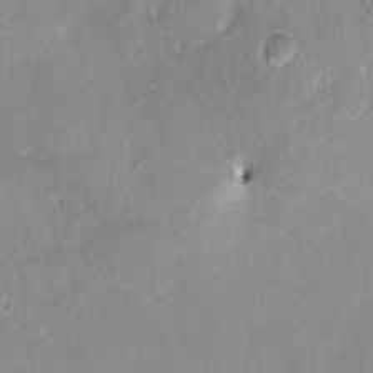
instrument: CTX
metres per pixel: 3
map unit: HNhu
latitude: 6.5924
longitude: 3.1431
